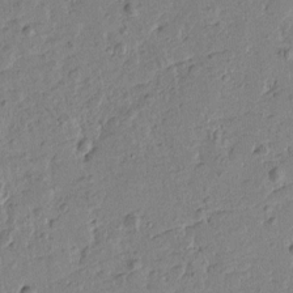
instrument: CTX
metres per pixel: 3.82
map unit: Htu
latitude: -2.1794
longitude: -175.8017
